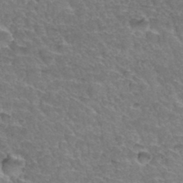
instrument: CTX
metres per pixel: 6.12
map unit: Hto
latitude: 35.3481
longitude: -46.7247
